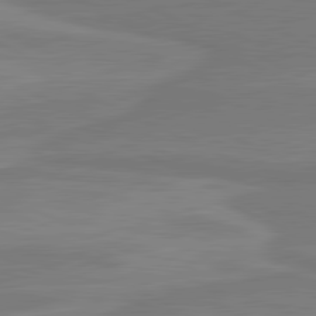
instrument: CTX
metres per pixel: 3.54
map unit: lApd
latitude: 81.4804
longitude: 170.1984
